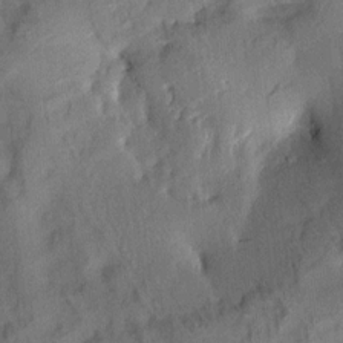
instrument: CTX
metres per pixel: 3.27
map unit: Aa
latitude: 10.2523
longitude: -142.8380
